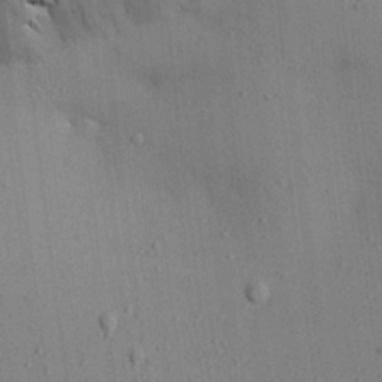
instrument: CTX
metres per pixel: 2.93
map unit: Aa
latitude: 22.3845
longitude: -144.3845
